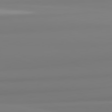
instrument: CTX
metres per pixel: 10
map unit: lApd
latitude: 82.4034
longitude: 174.4817
